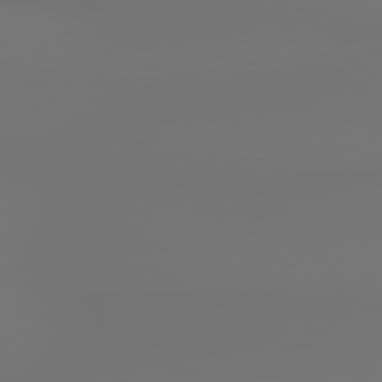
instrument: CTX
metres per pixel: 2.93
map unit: lApd
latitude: 78.9703
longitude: 178.5951
